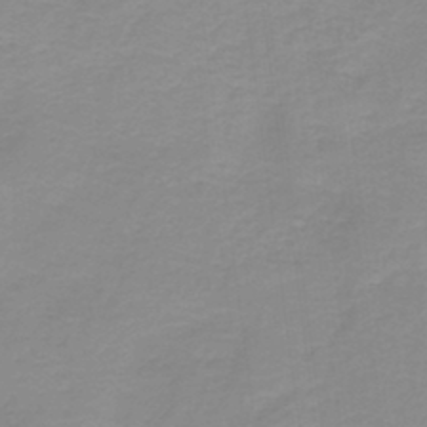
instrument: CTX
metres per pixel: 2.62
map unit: HNb
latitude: -44.5574
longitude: 53.2753
